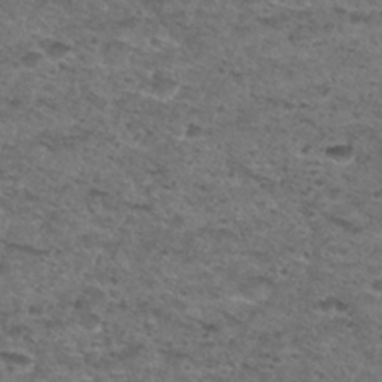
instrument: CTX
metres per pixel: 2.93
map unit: Hto
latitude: 30.2523
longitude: -48.3845
